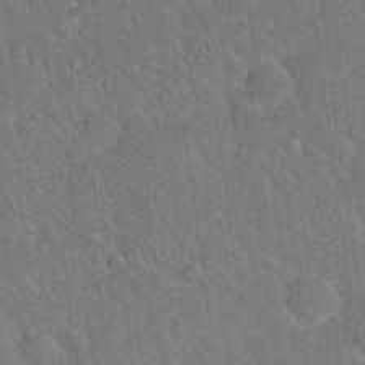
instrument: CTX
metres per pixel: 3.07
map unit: Hto
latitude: 18.6301
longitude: -51.0080
